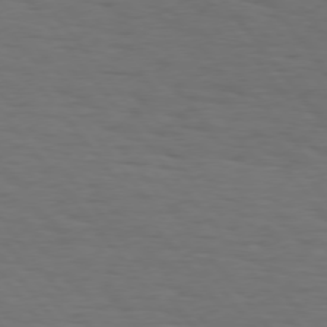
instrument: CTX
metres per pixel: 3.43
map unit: Hpe
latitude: 75.2915
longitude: -131.3860
